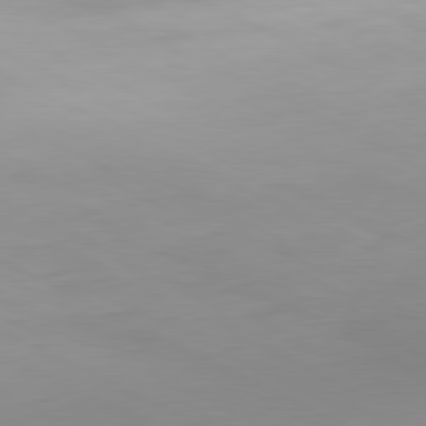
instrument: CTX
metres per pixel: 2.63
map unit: Hpe
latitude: -81.1998
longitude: 16.5763
